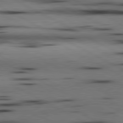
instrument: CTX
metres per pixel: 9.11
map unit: lApd
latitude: 80.6490
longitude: 157.0297
